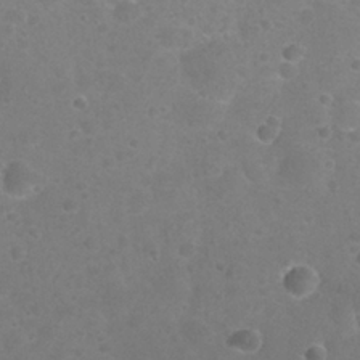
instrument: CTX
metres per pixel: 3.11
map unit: Nhu
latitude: 26.3467
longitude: -52.0255
